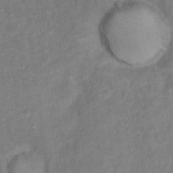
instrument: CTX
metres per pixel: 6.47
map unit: Ht
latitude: 14.8380
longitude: -37.8017
